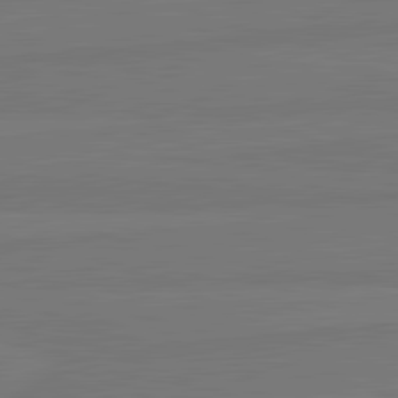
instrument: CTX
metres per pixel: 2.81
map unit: lApd
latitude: 82.0444
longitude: -179.4427
